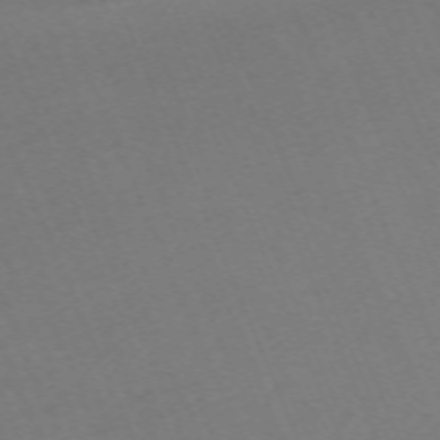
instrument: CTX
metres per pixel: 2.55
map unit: Nhu
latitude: -68.1038
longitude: 38.4251
